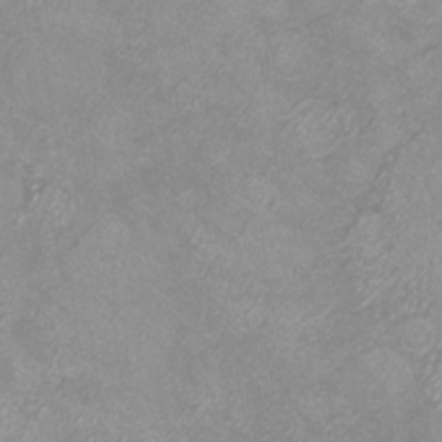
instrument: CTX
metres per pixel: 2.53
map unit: eHh
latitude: -7.2943
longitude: -77.5182
